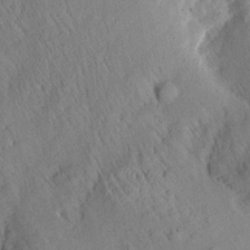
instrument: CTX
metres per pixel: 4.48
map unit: Aa
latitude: 13.1970
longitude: -141.7449
